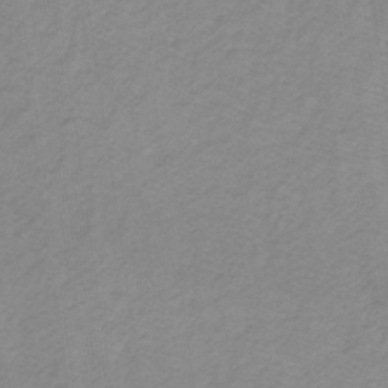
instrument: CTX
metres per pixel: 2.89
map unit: lHb
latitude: -31.7477
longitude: 65.0298
